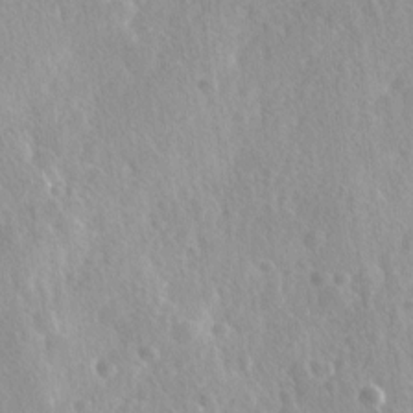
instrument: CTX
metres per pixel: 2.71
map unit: Ave
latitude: 0.2900
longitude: -113.4615
